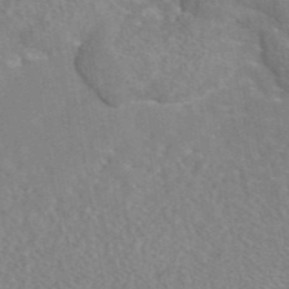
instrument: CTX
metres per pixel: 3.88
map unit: eAb
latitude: 45.1025
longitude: 109.8422
